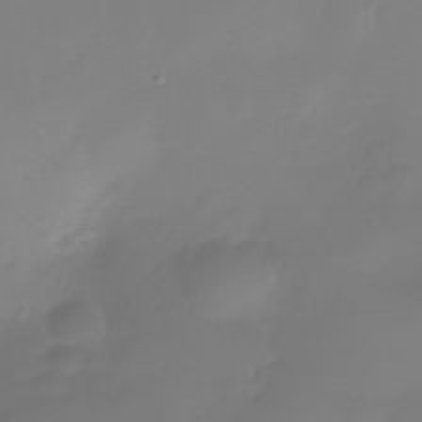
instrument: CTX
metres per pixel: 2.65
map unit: Nhe
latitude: -37.0486
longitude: -113.6694
